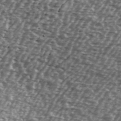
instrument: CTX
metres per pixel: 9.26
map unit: Ave
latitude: 39.9717
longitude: -112.6868
